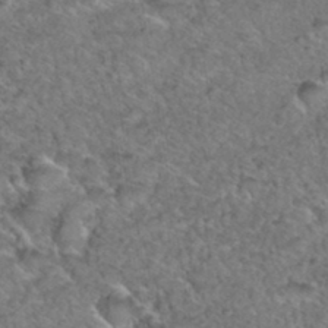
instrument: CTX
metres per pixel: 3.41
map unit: Hto
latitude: 35.8205
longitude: -48.1767
